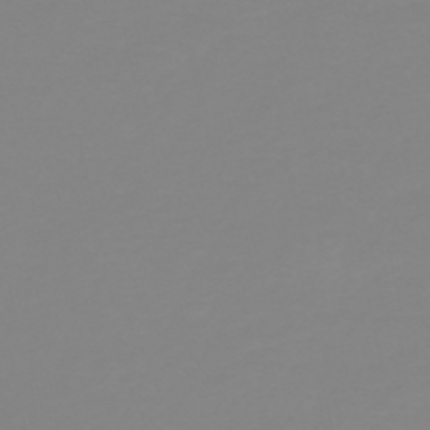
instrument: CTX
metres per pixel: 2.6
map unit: HNb
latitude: -53.3887
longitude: -50.8947
